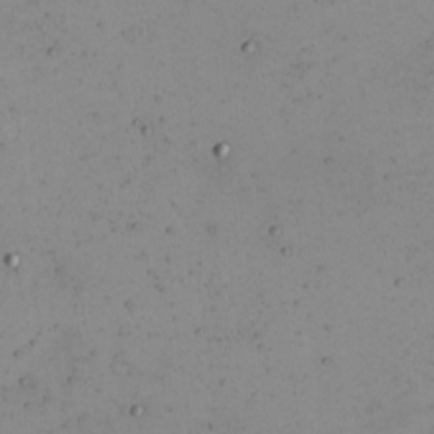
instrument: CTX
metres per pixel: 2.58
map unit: eHh
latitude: -4.9163
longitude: -82.6868
